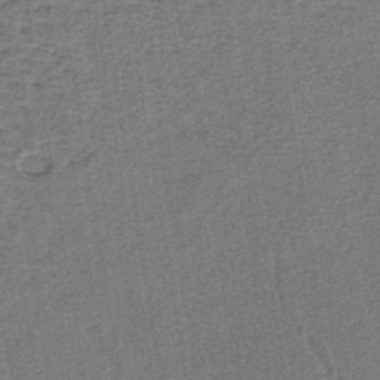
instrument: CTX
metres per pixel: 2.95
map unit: lHb
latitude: -40.1795
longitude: 62.7652
